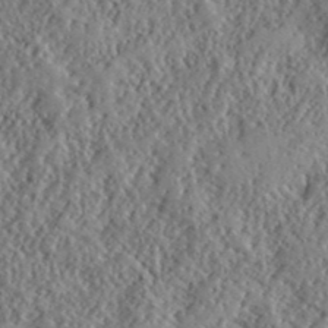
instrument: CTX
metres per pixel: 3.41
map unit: lHvf
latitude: 40.6490
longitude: -88.6302
